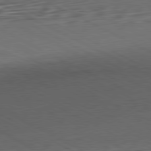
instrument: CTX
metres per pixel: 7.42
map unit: Ap
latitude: -81.6155
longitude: -62.6113
